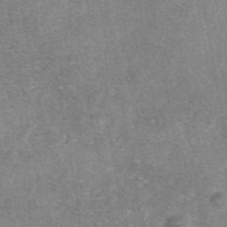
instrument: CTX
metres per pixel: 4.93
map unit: eAb
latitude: 46.7813
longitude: 102.5385
